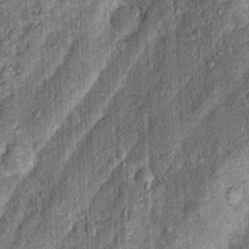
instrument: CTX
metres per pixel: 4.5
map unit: Nhu
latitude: 5.4615
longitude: -23.9150
